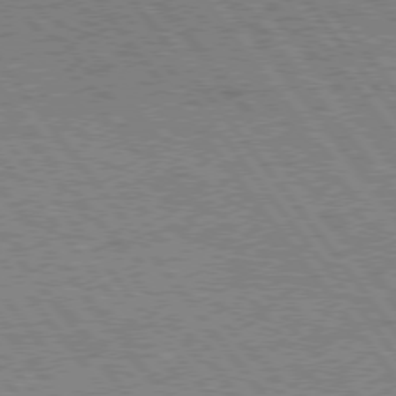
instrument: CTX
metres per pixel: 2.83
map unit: Hpe
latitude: 75.4615
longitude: -149.4426
